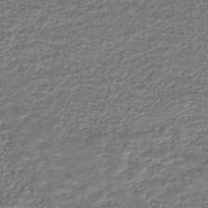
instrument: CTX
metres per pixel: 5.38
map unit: HNhu
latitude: -45.6911
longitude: 96.3495
